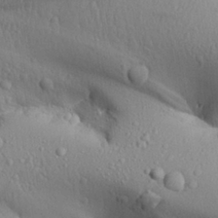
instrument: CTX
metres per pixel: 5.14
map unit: Aa
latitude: 26.8758
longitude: -129.1970
